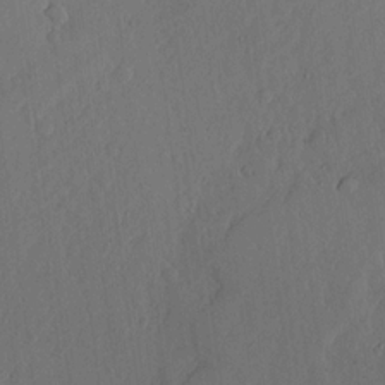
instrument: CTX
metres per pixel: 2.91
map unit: lHvf
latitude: 18.0444
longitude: -114.7057
